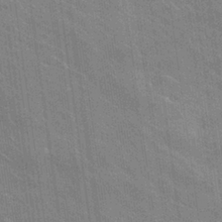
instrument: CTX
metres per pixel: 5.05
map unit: Hto
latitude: 25.9906
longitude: -43.1214
